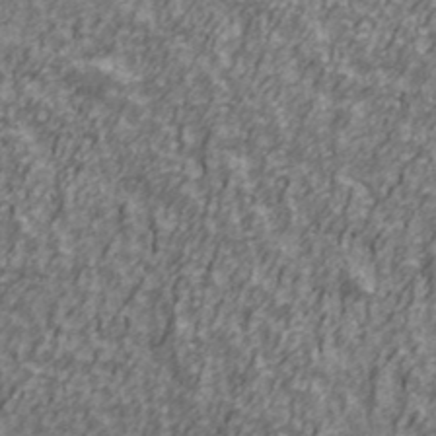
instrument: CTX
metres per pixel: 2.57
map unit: Ave
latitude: 41.7827
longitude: -113.1403
